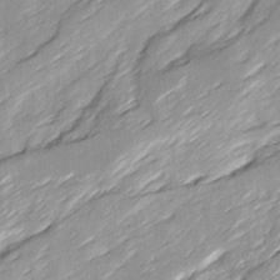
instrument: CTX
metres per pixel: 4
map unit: Ave
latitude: 15.7828
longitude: -137.1215
